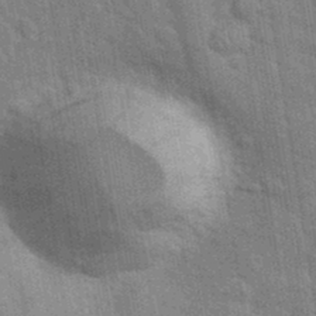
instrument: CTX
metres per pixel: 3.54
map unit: eHh
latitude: 36.3090
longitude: -65.8961
